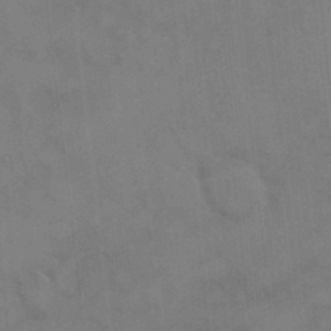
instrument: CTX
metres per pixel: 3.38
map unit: HNhu
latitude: 2.5734
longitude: 9.3887
